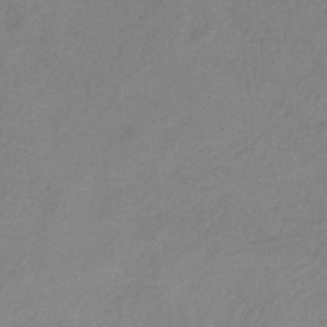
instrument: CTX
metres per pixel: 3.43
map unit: HNb
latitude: -31.9367
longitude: 58.4440
